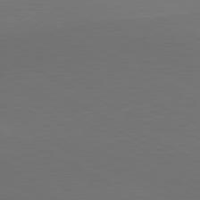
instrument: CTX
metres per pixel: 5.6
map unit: lApd
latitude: 80.9514
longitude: 137.9367
